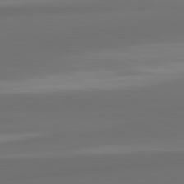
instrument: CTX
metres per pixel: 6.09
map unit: lApd
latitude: 82.2333
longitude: -171.5749
